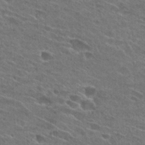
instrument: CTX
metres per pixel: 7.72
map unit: Hto
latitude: 26.2334
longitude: -44.0444
